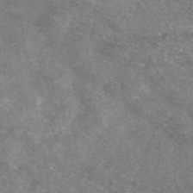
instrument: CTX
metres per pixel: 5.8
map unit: eAb
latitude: 45.9339
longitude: 123.5777
